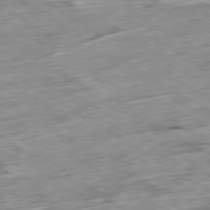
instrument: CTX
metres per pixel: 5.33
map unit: Ap
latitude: -79.8044
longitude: -88.8191
